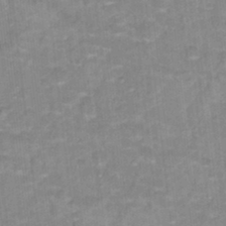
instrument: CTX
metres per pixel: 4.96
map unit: Hto
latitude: 17.2537
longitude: -35.1025
